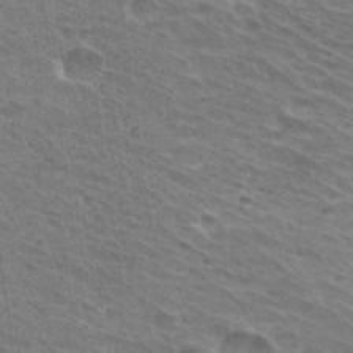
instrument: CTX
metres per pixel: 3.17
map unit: Hto
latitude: 31.9717
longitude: -41.4048
